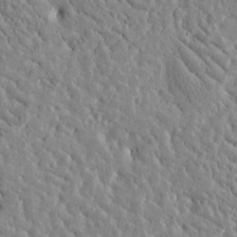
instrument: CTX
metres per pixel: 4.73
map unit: Htu
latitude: -3.3131
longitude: 175.8044
